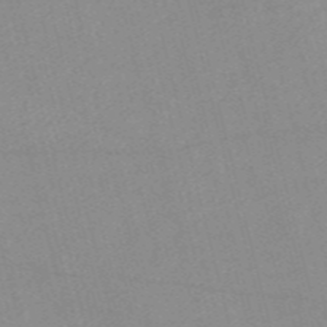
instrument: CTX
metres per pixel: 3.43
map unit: Nve
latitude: -56.7652
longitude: 51.3132
